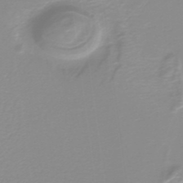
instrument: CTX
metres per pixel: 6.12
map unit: lHb
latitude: -40.0850
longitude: 52.7274
